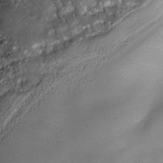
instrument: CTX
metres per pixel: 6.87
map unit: Nhe
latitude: -38.0094
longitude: -119.4615
